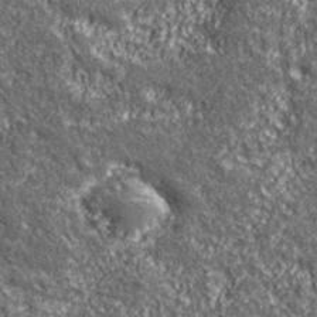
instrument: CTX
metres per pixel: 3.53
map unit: eHh
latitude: 42.9703
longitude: -90.6868
